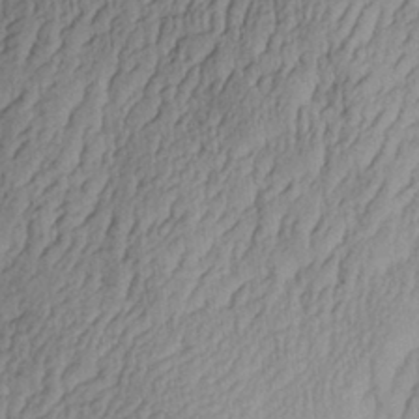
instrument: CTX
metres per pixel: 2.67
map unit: Aa
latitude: 30.1767
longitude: -133.0458
